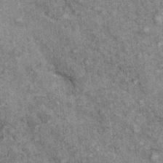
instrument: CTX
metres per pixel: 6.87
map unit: Ht
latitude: 9.9528
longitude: -38.4034
